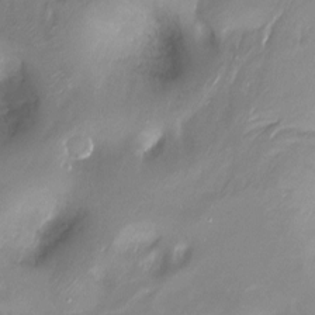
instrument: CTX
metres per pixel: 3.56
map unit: Ht
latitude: -17.5022
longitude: -45.2348
